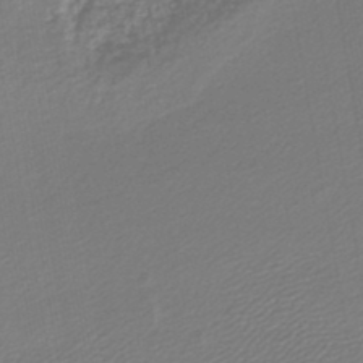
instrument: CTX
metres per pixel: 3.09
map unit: lHb
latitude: -44.8975
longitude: 61.7100
